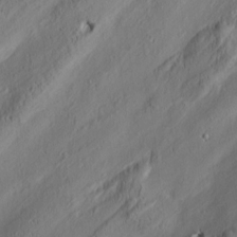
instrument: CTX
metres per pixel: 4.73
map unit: Nve
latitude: -7.1431
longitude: 173.6911
